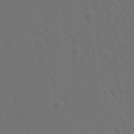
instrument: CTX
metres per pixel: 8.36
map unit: Hto
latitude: 19.5560
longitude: -39.9528
